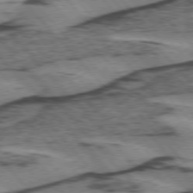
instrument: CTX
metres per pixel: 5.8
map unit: lApd
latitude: 75.4426
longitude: -78.2523
